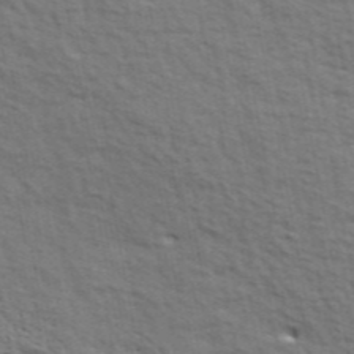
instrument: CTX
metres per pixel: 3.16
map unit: ANa
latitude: 45.9717
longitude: -84.5546
